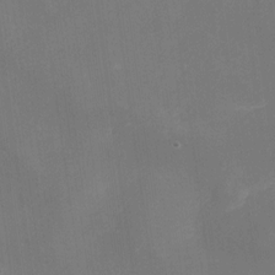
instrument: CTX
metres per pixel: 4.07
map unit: eHh
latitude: -22.1417
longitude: 15.3321
